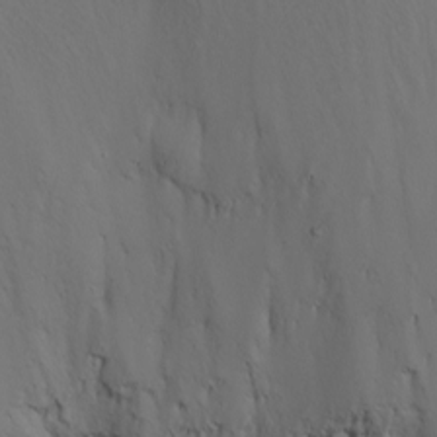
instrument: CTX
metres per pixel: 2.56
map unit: Nhu
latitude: -8.1228
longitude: -85.1970
